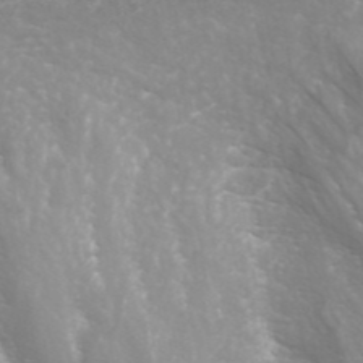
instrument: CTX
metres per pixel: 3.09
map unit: ANa
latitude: 43.6883
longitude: 24.1984
